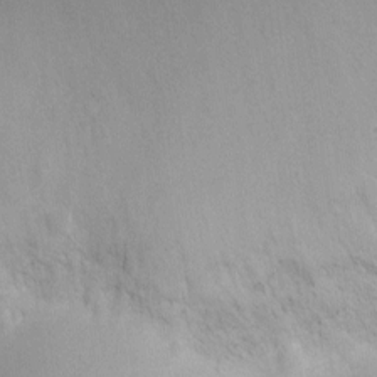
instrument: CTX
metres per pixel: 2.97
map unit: Ht
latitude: -8.5196
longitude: -21.5938
